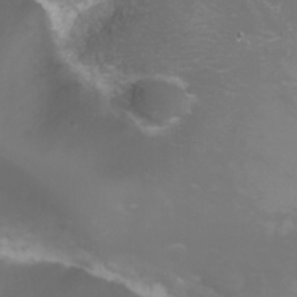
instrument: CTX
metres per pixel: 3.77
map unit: Nhu
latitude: -8.1228
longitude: -74.0444
